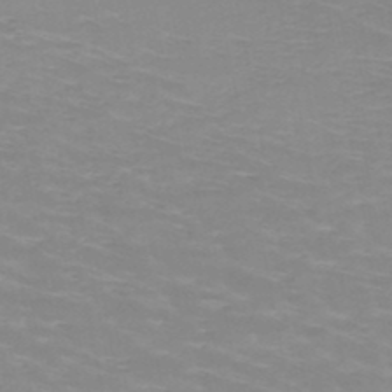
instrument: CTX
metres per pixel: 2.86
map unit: HNb
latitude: -48.3118
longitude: -46.8569
